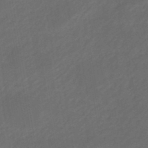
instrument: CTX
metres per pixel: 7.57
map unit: eHb
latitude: -47.7666
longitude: 85.2753
